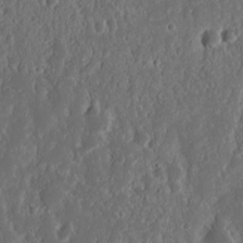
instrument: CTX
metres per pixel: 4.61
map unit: Nhu
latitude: 14.2712
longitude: -73.1404
